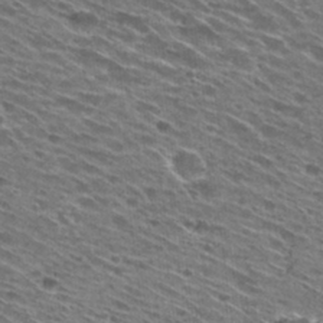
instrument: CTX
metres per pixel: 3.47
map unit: Hto
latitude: 29.1781
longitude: -46.1956
